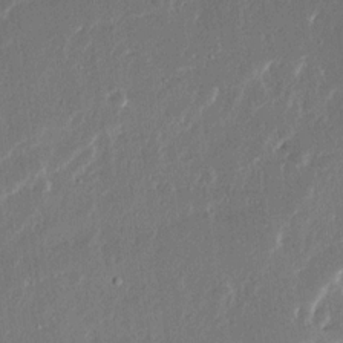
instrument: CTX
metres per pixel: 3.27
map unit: Ave
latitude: 14.8947
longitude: -137.9906
